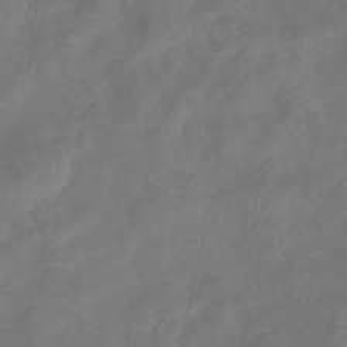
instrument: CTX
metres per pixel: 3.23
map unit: eHb
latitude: -38.7085
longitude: 76.6707
